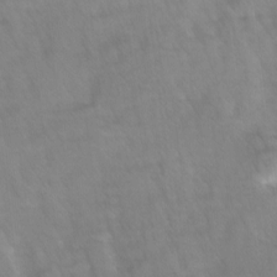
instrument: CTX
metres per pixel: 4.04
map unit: Ave
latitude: 8.4601
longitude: -105.0648
